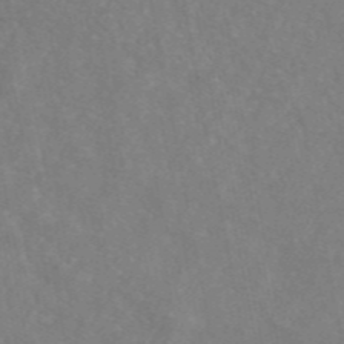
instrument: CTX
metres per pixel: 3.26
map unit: eAb
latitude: 46.8947
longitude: 117.1431
